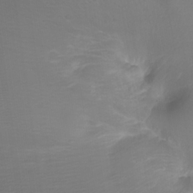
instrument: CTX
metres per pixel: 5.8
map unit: Ht
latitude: 1.1403
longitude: -21.6505
